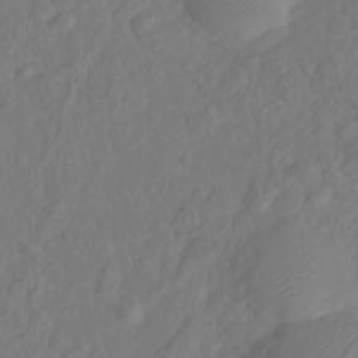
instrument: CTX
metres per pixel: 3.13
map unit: Nhe
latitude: -41.1431
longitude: -110.4979
